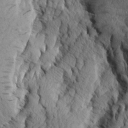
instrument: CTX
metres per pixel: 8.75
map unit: Aa
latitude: 7.9906
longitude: -129.2915
